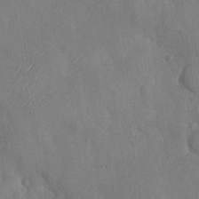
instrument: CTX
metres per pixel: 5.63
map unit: Nhu
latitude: -28.6707
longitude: -58.0444
